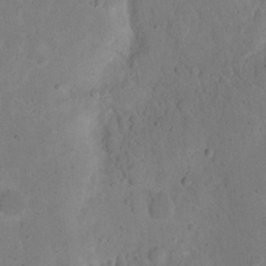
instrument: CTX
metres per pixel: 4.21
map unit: eHh
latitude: 20.1011
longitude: -62.8191
